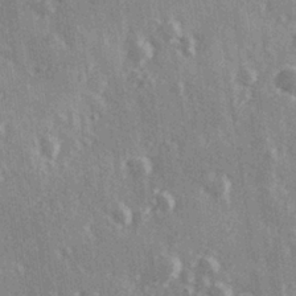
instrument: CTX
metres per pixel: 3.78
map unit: Hve
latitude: 26.3467
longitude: 147.5021
